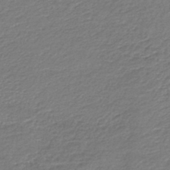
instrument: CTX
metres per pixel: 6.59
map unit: lHb
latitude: -44.8975
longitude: 59.5588
